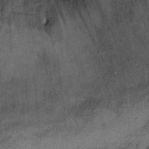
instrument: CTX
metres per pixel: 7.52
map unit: Ht
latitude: 10.3090
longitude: -39.9906
